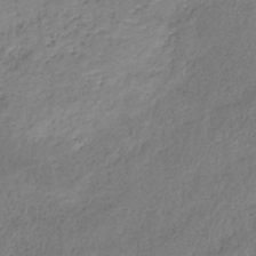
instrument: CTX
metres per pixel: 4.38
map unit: HNb
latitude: -31.5588
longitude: 61.0675
